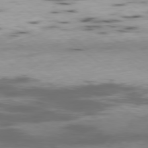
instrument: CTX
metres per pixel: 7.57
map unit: Ap
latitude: -79.1998
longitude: -74.2523
